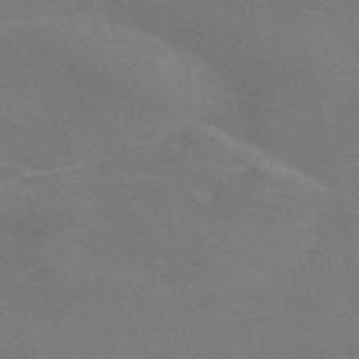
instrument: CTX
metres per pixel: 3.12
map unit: Nve
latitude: -58.5384
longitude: 63.5399
